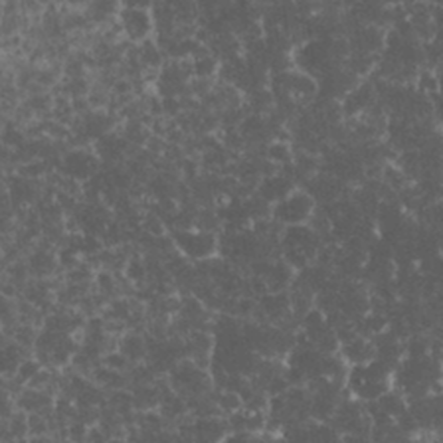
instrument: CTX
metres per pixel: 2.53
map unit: eHh
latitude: 33.1970
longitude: -64.1200
